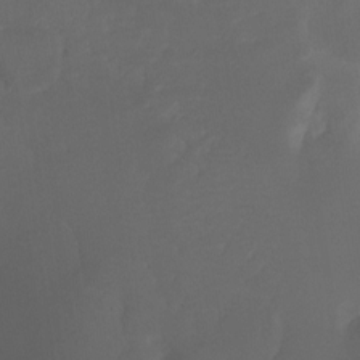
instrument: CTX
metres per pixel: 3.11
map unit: Ht
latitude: -7.9745
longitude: -30.1200
